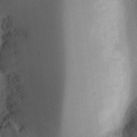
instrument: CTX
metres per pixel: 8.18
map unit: Ht
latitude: 10.9325
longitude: -74.9703
